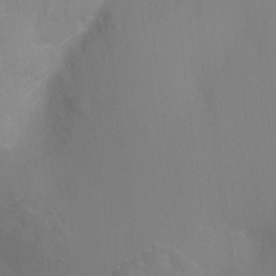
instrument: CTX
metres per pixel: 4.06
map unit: Ht
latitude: -4.2739
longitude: -25.8205
